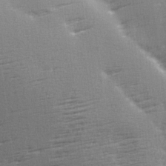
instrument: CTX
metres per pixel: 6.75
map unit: Ave
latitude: 2.2333
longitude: -111.3482
